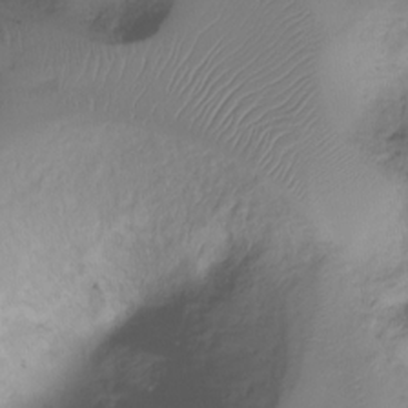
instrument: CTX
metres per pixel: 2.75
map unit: Ht
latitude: -17.5588
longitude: -46.2523
